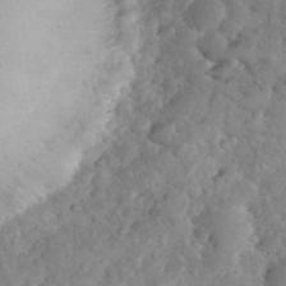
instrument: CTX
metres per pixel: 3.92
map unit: eHh
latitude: 35.2159
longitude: -64.5735
